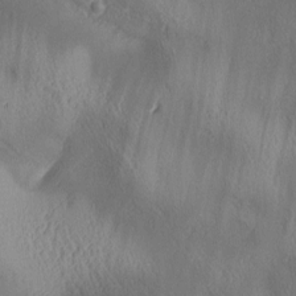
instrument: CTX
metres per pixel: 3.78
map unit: lAa
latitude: 4.3278
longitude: -117.4238
